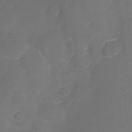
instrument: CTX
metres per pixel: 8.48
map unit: Nhu
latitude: -15.8612
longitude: -57.2348
